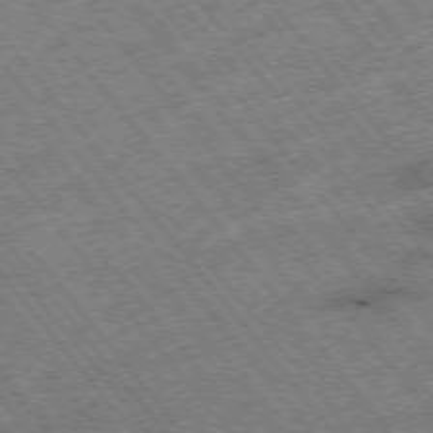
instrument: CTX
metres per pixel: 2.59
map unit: Hpe
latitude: -75.6155
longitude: -20.3279
